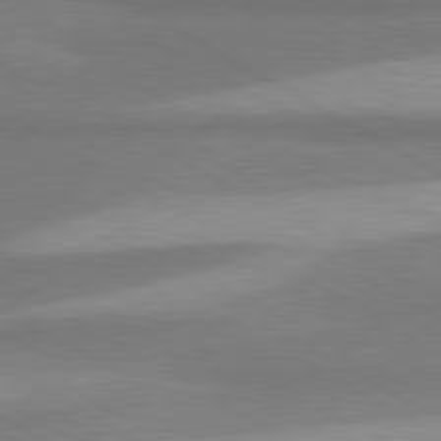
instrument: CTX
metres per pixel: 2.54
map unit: lApd
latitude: 80.3278
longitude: -179.6694
